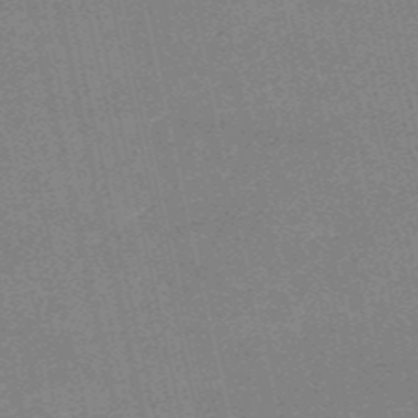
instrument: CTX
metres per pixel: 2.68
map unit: HNb
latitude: -54.0661
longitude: -40.4601
